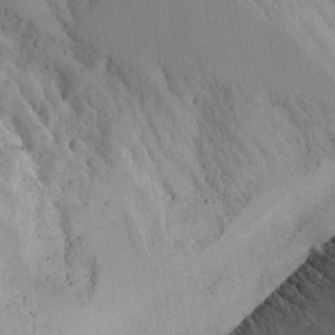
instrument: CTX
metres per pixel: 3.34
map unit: Aa
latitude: 25.3103
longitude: -131.4616
